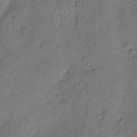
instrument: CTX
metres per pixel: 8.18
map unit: Nhu
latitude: -7.5210
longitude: -152.4979
